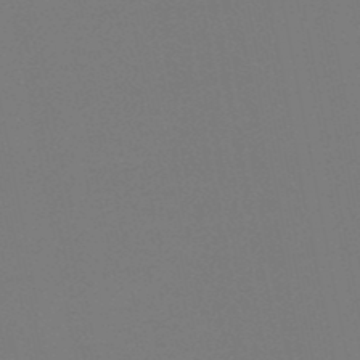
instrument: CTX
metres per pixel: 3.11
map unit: HNb
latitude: -48.6897
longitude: -48.3845
